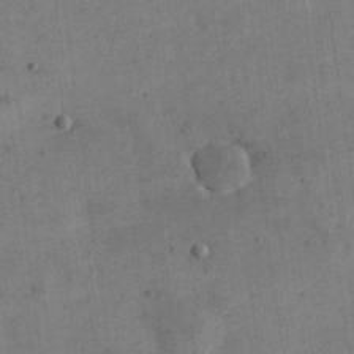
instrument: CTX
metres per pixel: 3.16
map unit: eHh
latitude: 24.1199
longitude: -64.9892
